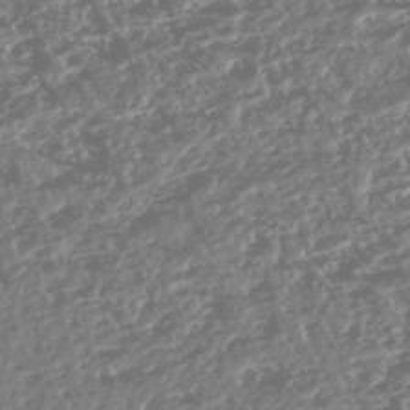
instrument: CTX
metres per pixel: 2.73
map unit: HNhu
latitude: -47.8422
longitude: 31.2754
